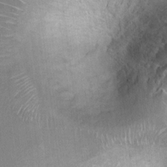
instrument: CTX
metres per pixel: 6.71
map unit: Ht
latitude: 6.8758
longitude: -30.2901
